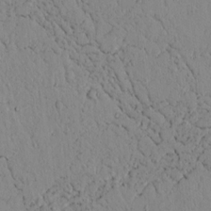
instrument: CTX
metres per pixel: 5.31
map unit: lAvf
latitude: 8.9703
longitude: 168.9919
